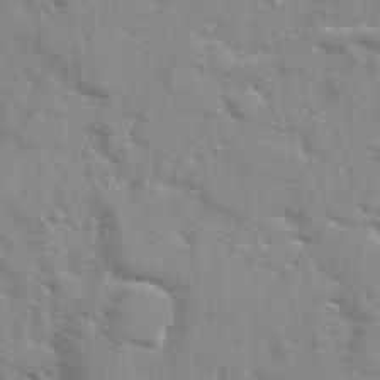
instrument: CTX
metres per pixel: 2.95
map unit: Ave
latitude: 12.6491
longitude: -102.1011
